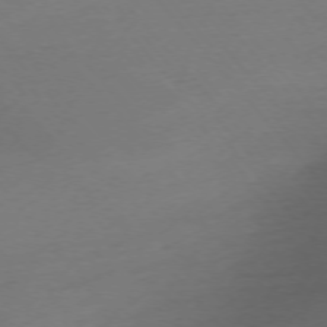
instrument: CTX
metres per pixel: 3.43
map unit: Ap
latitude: -75.5588
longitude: -71.3293
